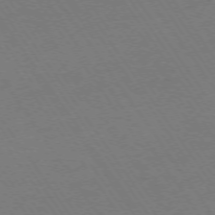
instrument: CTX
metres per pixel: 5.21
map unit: Ap
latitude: -74.1606
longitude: -71.0647
